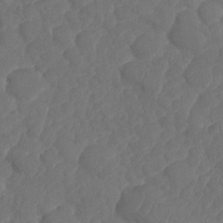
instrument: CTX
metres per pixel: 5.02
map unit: HNhu
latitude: -25.0864
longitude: 49.7478
